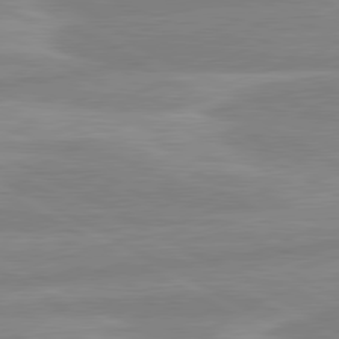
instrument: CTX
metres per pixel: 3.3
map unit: lApd
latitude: 80.5546
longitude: -168.6113
